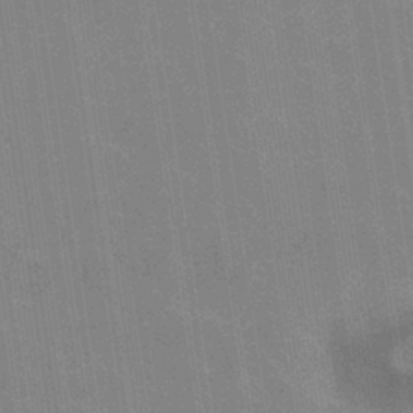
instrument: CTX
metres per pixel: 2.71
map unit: eHb
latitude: -36.5762
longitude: 76.3873
